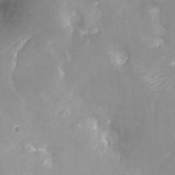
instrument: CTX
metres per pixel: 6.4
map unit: Ht
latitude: -16.7275
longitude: -44.2900
